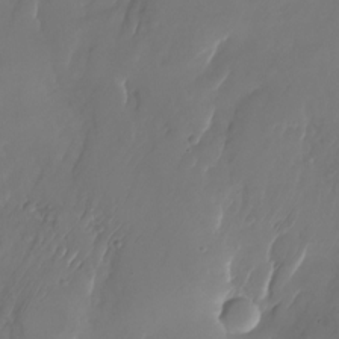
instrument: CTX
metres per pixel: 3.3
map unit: Nhu
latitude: -26.0661
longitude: -71.4048
